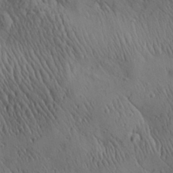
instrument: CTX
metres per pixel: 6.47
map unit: Aa
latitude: 26.5357
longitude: -141.5182
